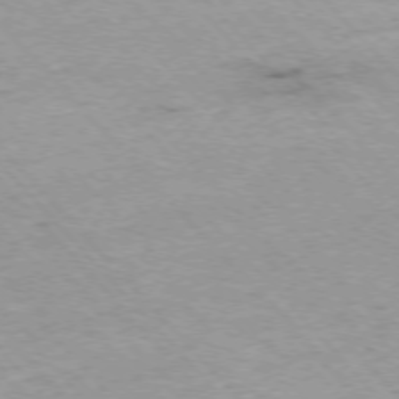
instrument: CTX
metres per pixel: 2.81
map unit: Ap
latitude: -76.0661
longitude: -87.6316
